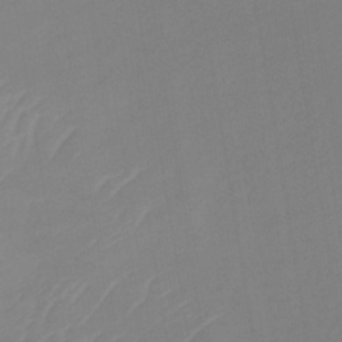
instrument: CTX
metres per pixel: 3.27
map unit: lHb
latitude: -34.0472
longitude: 67.2754
